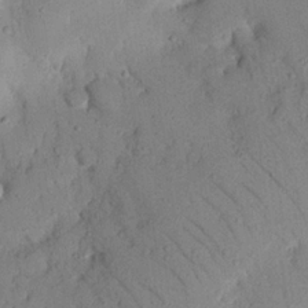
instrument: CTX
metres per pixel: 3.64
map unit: Nhu
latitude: 22.7246
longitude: -75.4049
